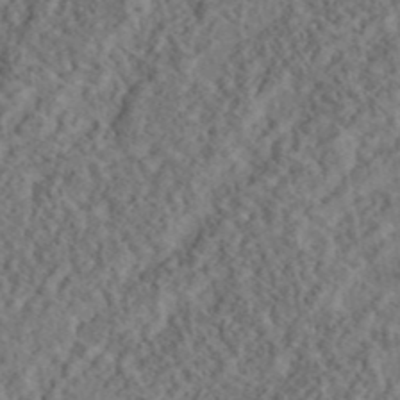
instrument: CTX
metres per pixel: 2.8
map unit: eAb
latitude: 43.4804
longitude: 116.1983
